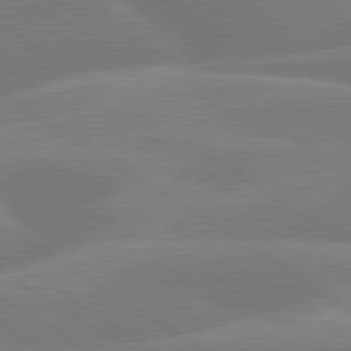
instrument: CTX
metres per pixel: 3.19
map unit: lApd
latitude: 79.9150
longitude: -142.5546
